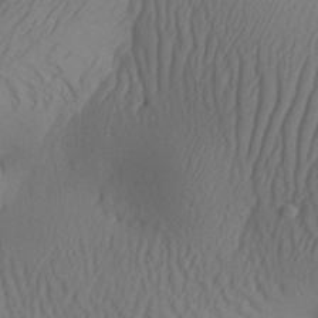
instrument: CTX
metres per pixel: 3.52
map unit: Aa
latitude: 30.3090
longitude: -141.5749
